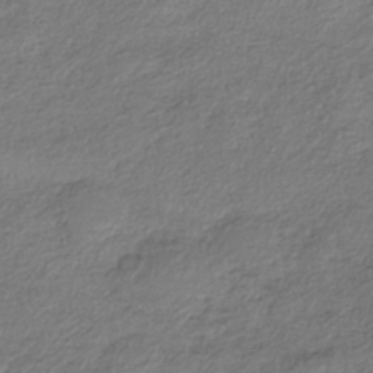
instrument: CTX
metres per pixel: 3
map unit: eHh
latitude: -42.1416
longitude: 121.2943
